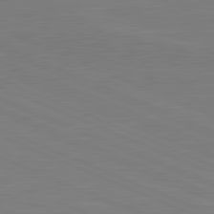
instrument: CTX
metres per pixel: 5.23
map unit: lApd
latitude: 81.4993
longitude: -169.2159
